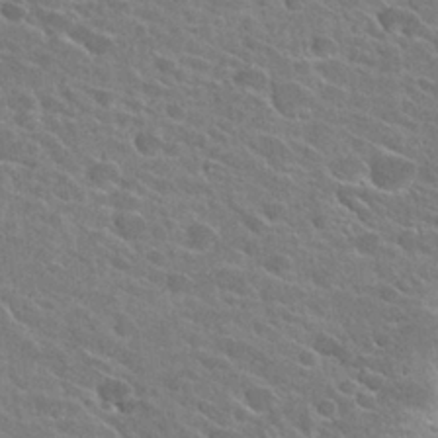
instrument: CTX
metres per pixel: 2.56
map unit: Hto
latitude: 26.4223
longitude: -42.4601
